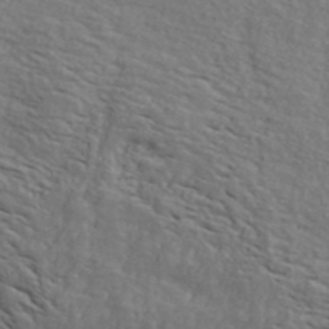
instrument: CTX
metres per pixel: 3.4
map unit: ANa
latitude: 44.3467
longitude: -85.3860
